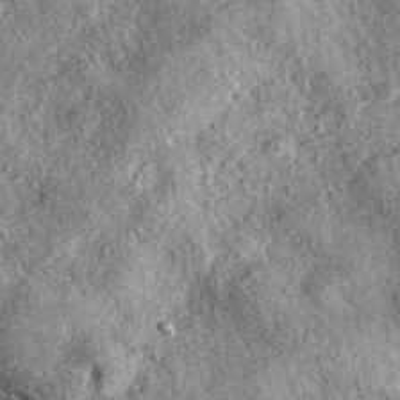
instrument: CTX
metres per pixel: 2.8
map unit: eAb
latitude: 37.2726
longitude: 108.5007
